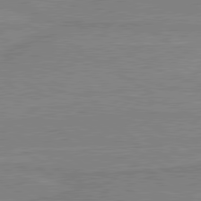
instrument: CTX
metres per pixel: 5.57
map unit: lApd
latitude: 80.2711
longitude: 168.6140
